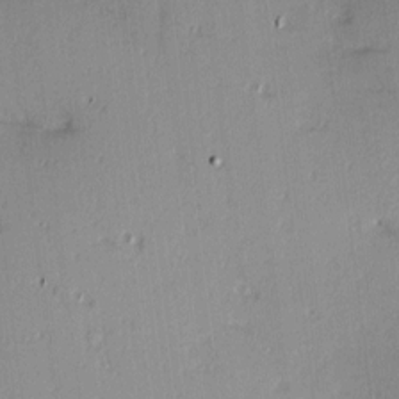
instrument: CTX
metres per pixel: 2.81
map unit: Hve
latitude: 13.5938
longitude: -90.5168
